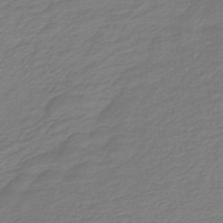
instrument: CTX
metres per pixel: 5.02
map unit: lHb
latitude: -43.2564
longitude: 70.1795
